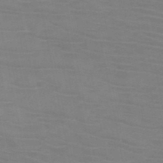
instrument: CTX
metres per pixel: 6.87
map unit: HNb
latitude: -46.4251
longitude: -47.2348
